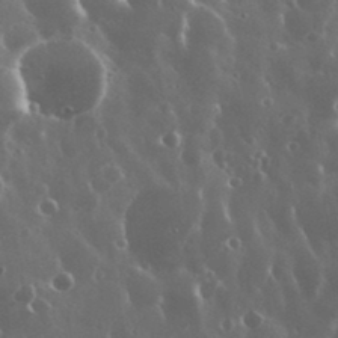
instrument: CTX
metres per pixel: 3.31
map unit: eHh
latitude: 35.2159
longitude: -58.6113
